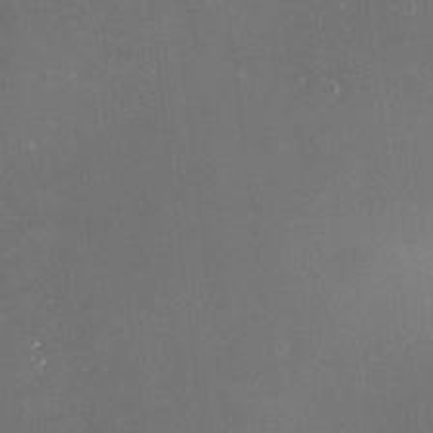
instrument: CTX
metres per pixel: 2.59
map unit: HNhu
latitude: 7.4804
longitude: 9.1242
